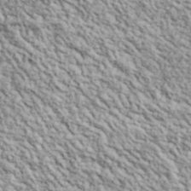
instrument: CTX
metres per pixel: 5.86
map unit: lHvf
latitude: 38.7057
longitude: -90.4223
